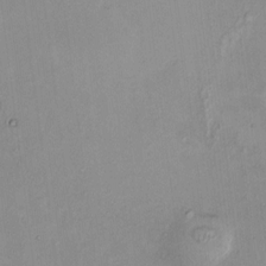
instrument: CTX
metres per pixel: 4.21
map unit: HNhu
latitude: 7.4048
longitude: 11.1998
